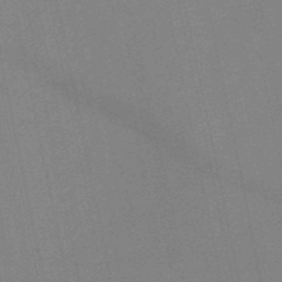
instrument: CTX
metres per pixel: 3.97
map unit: HNb
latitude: -50.4440
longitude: -42.4034
